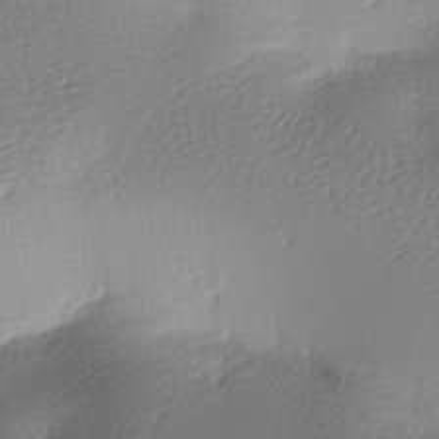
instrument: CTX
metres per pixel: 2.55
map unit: lAa
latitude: -9.0675
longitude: -127.2726
